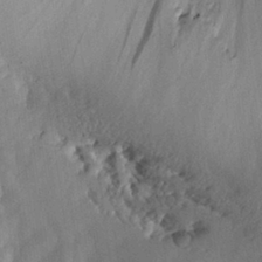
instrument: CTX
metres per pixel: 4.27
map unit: Nhu
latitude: 27.4804
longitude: -71.7072
